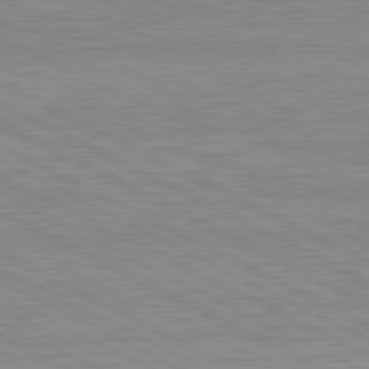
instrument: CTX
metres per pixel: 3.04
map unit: lApd
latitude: 80.8191
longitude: -172.3656
